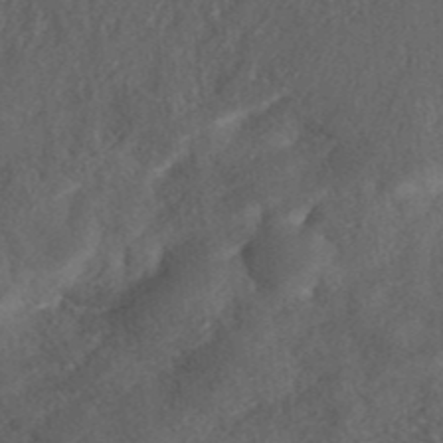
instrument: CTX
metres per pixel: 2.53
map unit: ANa
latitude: 37.4805
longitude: 17.7667
